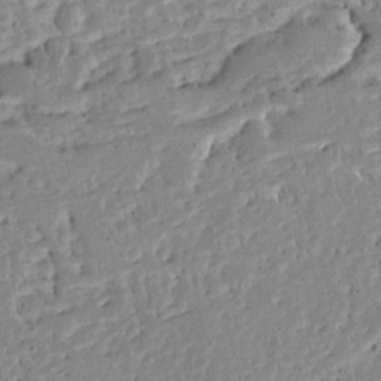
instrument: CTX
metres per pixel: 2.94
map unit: Ave
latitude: 13.2726
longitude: -138.7057
